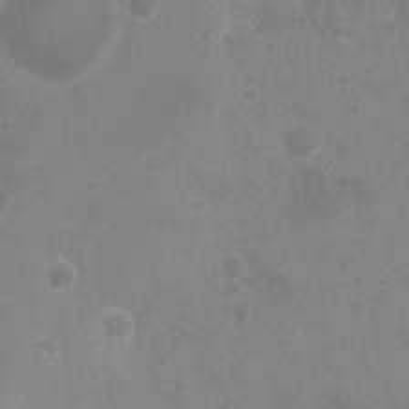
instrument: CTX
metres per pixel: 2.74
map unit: Nhu
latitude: 5.8016
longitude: -19.1592
